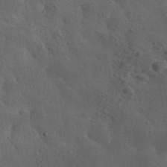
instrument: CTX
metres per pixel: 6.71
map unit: eHh
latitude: 30.4601
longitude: -68.6302
